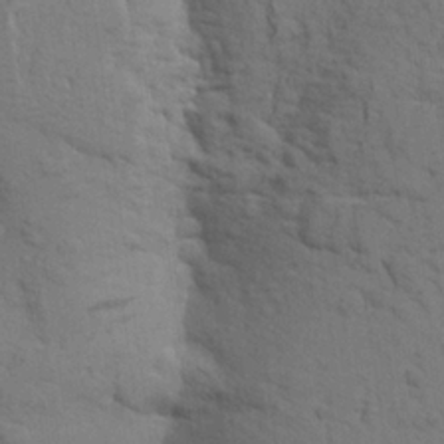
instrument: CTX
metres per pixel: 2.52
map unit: Aa
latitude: 23.4237
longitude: -148.4790
